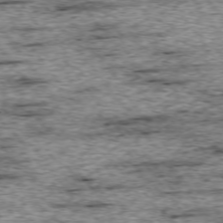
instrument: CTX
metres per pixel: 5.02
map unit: Ap
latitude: -74.8408
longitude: -87.6127
